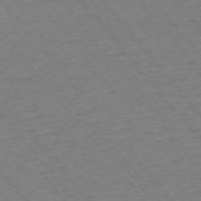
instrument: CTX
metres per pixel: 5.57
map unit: Ap
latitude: -75.5399
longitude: -87.0269
